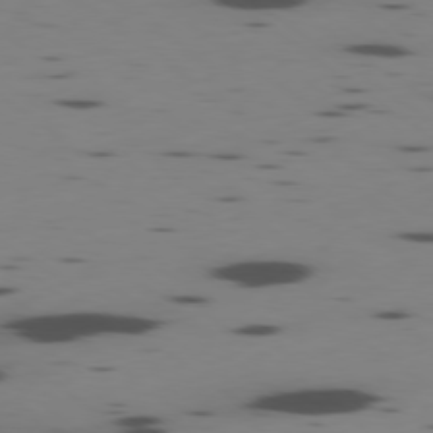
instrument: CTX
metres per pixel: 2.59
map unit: Ap
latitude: -79.1809
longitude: -62.6491
